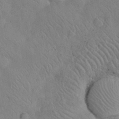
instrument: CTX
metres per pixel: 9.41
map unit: eHh
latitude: 30.3279
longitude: -70.3845
